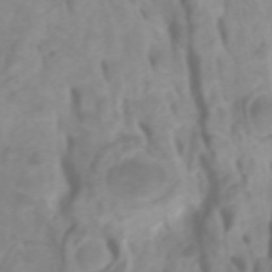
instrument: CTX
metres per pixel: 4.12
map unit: Htu
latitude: -5.2942
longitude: 137.2942
